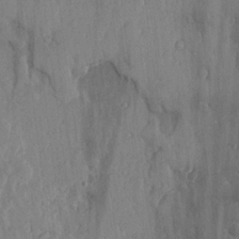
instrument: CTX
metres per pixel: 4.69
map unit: lHvf
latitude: 18.1389
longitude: -116.2334
